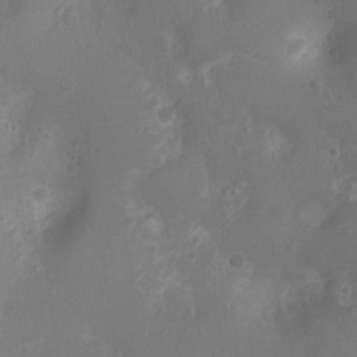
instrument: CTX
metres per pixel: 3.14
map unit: Ht
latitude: -3.4265
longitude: -16.4034
